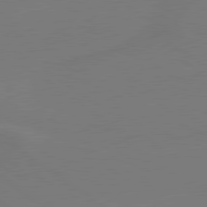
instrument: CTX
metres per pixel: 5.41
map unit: lApd
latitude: 79.9150
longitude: 163.6911
